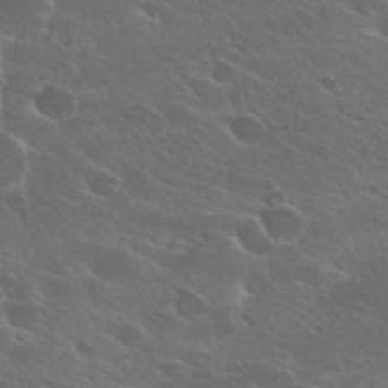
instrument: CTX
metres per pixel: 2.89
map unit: Hto
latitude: 25.2348
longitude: -39.6694
